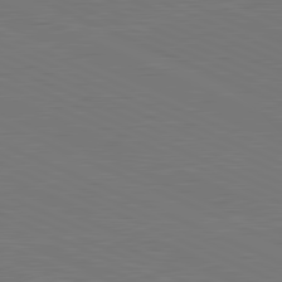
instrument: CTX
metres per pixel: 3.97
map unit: lApd
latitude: 81.6316
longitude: 149.1998
